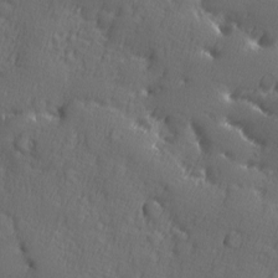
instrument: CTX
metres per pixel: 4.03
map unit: Ave
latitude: -9.3132
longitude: -119.0836
